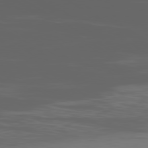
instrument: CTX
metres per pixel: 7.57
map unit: Ap
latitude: -80.0850
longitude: -93.8016
